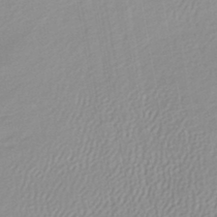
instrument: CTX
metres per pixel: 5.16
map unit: lHb
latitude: -45.1998
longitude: 73.9367
